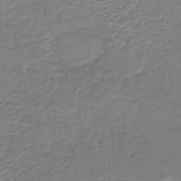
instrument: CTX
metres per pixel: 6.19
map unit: HNb
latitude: -41.6344
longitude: 50.0661
